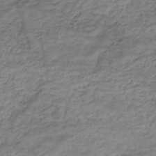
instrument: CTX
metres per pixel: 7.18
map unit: Nhe
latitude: -48.2173
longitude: -170.8947
